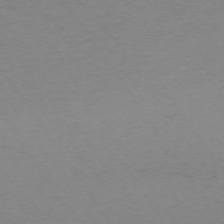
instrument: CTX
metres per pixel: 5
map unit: Ap
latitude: -73.7855
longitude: -85.4993
